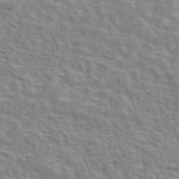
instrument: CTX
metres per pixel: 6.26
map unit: eAb
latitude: 43.0647
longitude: 107.8989
